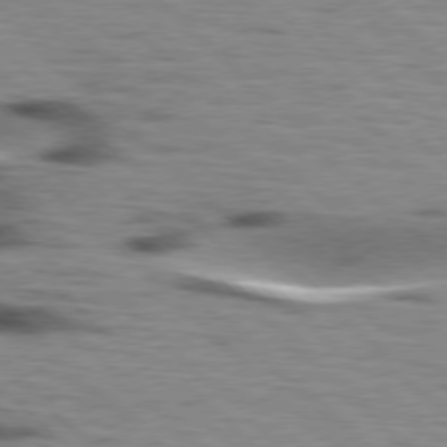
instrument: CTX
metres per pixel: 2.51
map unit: lApd
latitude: 77.2726
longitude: -49.2348
